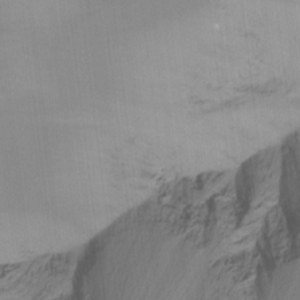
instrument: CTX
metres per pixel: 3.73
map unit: Hto
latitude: -8.8597
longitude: -45.7638
